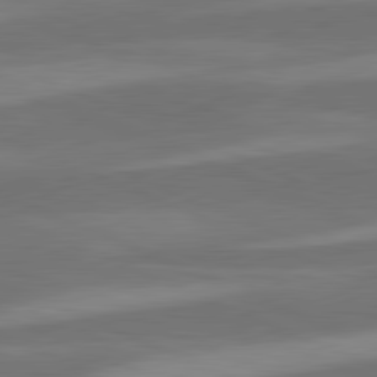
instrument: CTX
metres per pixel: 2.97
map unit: lApd
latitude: 81.5560
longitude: 124.6518
